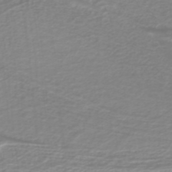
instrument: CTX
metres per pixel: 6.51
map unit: lHb
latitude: -40.3117
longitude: 52.6518
